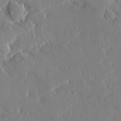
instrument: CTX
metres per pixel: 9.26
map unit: Ave
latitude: 16.3656
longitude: -139.2726
